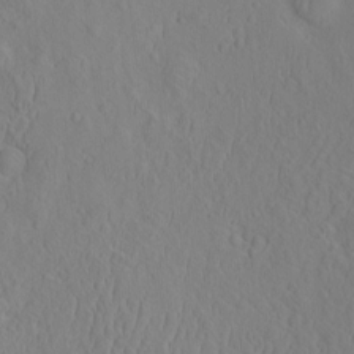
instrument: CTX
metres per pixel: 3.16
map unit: eHh
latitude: -2.7085
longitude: 19.0486
